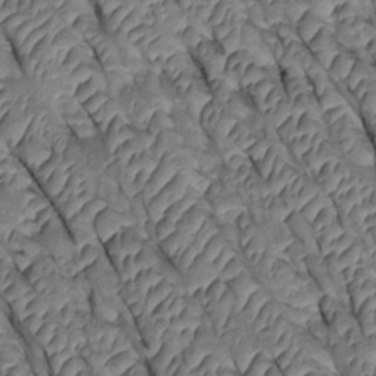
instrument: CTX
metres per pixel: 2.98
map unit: Htu
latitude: 0.5734
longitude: 147.8800
